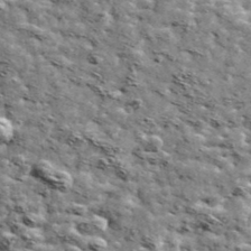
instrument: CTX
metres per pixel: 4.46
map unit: Ave
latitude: 42.4223
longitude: -107.9528
